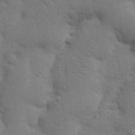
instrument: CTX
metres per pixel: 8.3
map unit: Nhu
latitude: 18.2711
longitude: -75.1592
